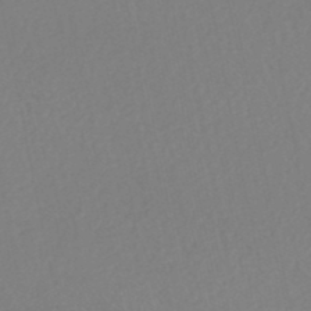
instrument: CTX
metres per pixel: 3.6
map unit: HNhu
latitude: -48.7086
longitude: 98.0094
